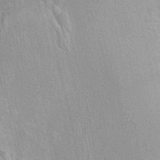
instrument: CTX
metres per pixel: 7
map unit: Ht
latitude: -1.7667
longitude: -15.7261
